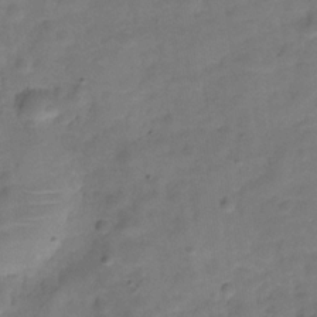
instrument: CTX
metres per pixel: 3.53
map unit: Hve
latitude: -30.0283
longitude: 92.8975
